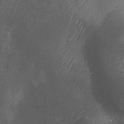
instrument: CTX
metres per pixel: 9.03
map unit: Ave
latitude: 2.1200
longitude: -111.8395
